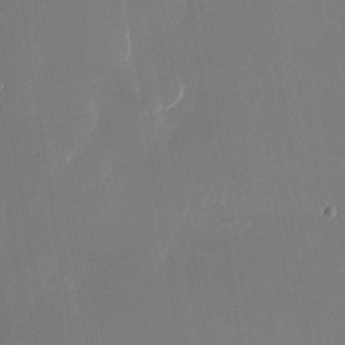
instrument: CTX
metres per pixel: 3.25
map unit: Nhu
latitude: -23.7289
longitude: -73.1026
